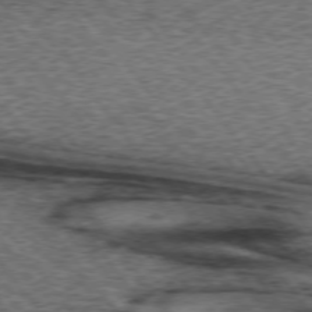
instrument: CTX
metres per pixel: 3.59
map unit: lApd
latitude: 73.5560
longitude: -76.8380
